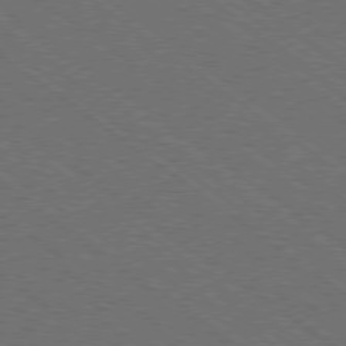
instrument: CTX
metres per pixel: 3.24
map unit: Ap
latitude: -79.5966
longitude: -64.5546
